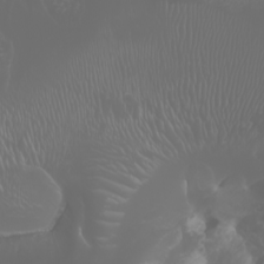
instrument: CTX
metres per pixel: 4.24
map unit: Htu
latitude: -1.3321
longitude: -75.8583
